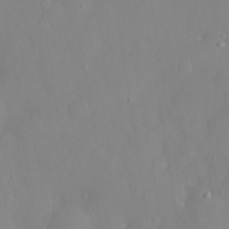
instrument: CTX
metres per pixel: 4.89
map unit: eHh
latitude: 31.4049
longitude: -58.8191
